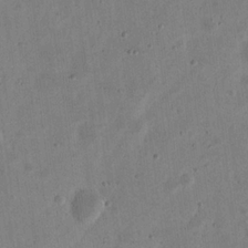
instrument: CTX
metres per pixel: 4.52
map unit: eHh
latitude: 21.4049
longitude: -69.2915
